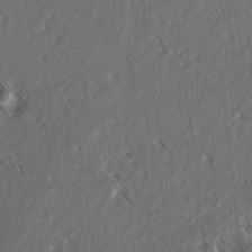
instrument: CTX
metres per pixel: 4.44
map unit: lAvf
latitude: -3.6910
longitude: -114.3467
